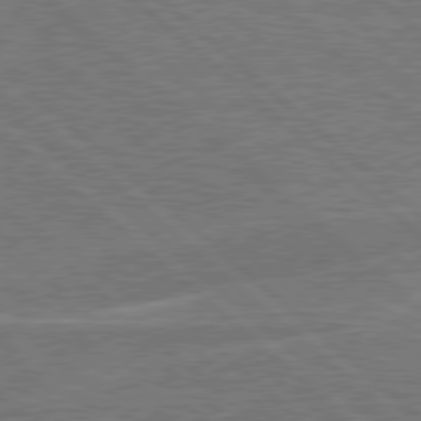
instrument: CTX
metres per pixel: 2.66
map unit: Hpe
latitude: 78.3845
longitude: -127.9150
